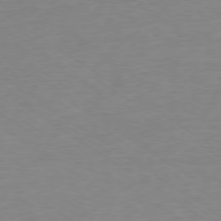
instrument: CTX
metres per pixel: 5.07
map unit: Ap
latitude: -78.6140
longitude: -59.2348
